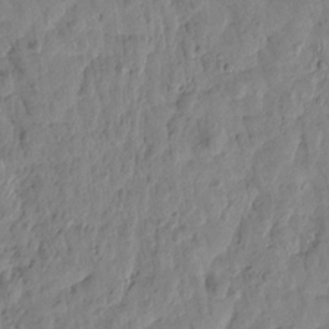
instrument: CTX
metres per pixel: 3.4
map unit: Htu
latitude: 1.8961
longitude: 179.8611
